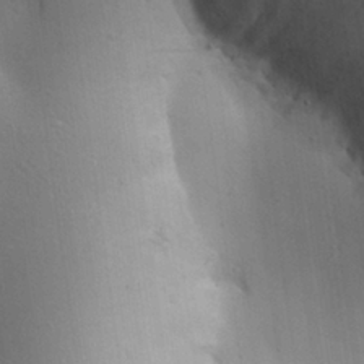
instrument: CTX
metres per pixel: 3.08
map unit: Aa
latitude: 25.5938
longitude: -137.1026
